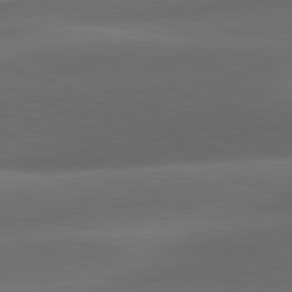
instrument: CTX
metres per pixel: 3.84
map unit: lApd
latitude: 81.5182
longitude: 132.4629
